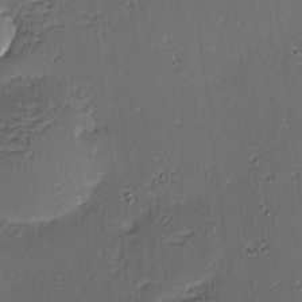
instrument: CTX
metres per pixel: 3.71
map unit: eHh
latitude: -3.8233
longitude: -83.0647
